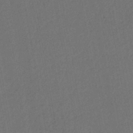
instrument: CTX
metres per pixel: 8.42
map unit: lHb
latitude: -43.4076
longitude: 68.3495
